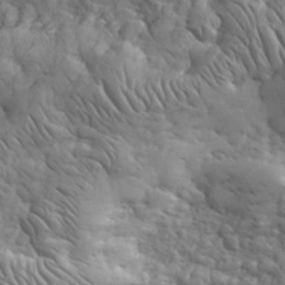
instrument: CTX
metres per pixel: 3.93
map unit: eHh
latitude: 32.6302
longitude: -67.5938
